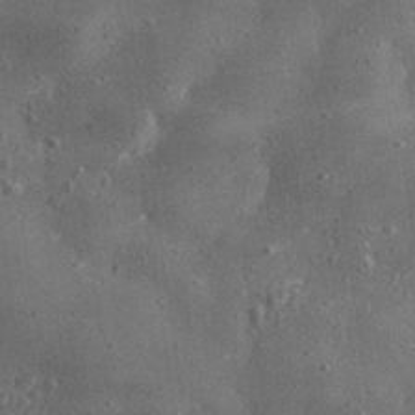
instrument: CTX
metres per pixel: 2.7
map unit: lHvf
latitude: 31.2537
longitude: -88.6113
